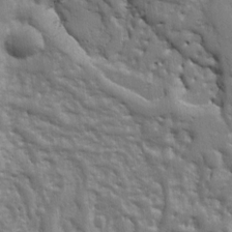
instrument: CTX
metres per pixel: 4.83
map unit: Ht
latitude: 10.4034
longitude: -77.3292
